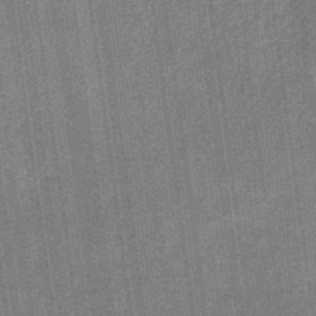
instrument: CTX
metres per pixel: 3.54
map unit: eHb
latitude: -31.7288
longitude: 74.0283
